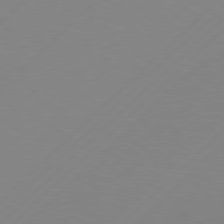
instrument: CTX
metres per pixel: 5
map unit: Hpe
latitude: 77.6127
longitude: -131.9906
